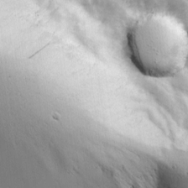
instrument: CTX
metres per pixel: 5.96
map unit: Ave
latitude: 13.5560
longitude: -104.9136
